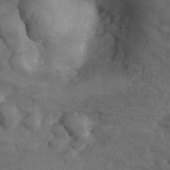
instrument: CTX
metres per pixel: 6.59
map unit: Hve
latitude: 33.6316
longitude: 149.8801
